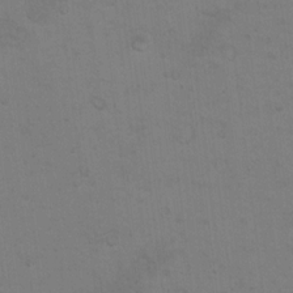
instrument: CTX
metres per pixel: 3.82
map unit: Hto
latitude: 11.1781
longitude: -35.7449
